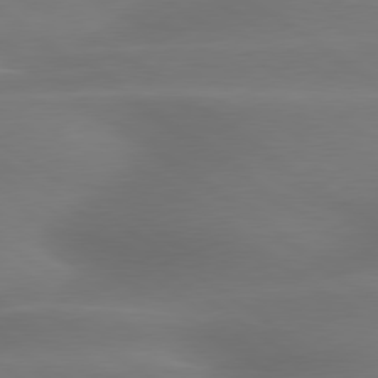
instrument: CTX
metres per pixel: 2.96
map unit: lApd
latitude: 79.4994
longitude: -134.0255
